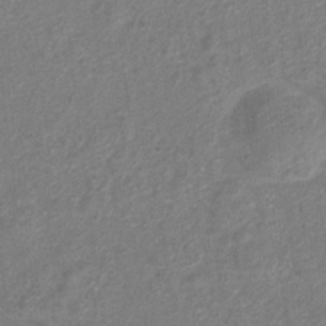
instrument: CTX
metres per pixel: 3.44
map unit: Hto
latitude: 6.8380
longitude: -31.5371
